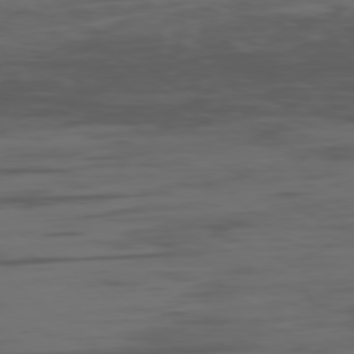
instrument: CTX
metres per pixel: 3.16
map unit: Ap
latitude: -78.0661
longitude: -66.4412
